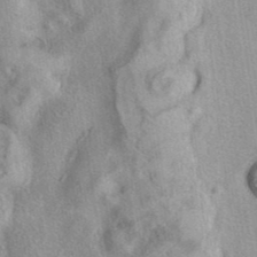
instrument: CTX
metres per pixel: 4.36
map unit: eAb
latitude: 40.6868
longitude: 103.0109
